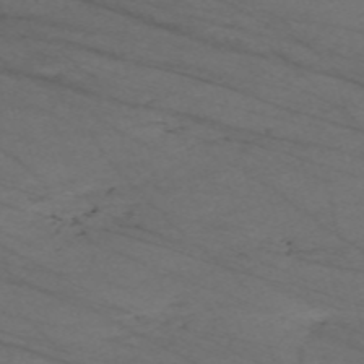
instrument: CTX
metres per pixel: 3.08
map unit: Nve
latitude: -59.5399
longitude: 61.3888
